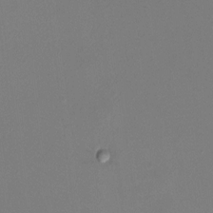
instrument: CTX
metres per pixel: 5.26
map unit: HNhu
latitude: 6.4034
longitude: 8.1417
